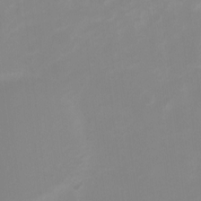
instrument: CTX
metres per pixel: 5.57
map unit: Ht
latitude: 2.6868
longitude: -23.0080
